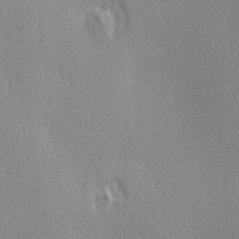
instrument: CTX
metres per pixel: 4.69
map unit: Ave
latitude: 2.8002
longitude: -112.2333
